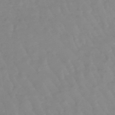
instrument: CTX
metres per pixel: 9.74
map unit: lHb
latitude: -48.3684
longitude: 78.4440
